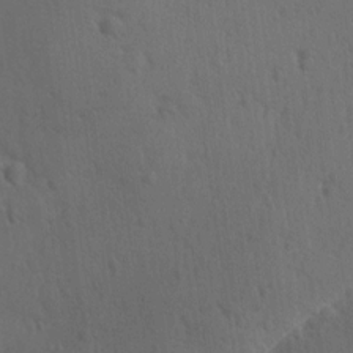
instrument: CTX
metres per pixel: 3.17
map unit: Ave
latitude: -8.4251
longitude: -121.1970
